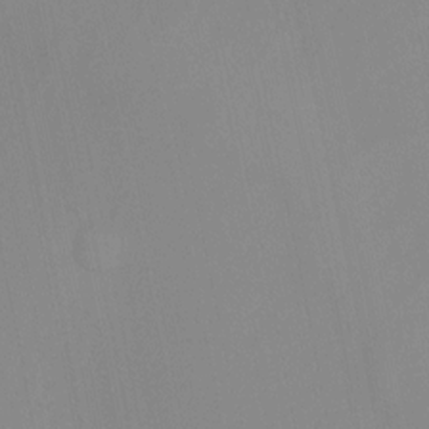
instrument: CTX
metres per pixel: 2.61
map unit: Nhu
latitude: -13.1242
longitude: -58.8380
